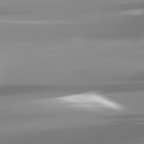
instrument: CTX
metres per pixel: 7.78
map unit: lApd
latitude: 82.0255
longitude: -139.2726
